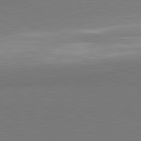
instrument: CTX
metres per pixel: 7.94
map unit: lApd
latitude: 81.1592
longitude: 157.4076
